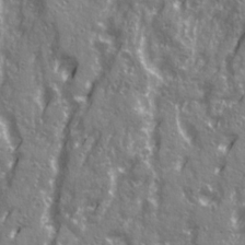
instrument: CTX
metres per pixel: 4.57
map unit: Ave
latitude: 21.1970
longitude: -133.1403
